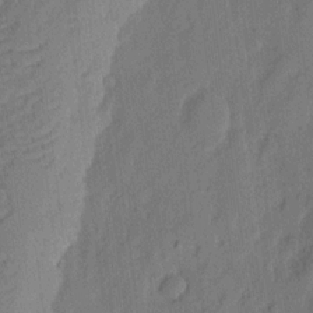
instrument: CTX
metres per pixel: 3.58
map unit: eHh
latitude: 4.1389
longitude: -77.0836
